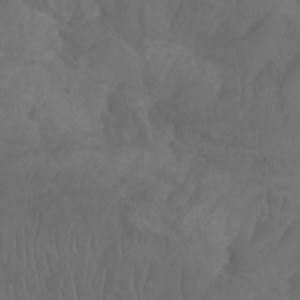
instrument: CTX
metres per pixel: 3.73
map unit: Aa
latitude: -6.8975
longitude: -85.6883
